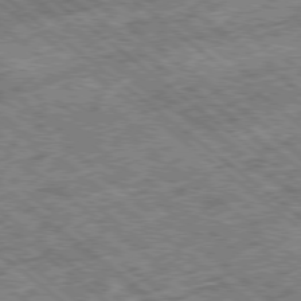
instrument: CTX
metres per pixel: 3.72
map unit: Ap
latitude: -79.2187
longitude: -51.6693
